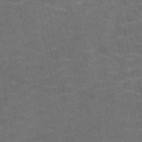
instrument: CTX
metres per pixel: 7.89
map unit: eAb
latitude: 47.7639
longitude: 105.4265
